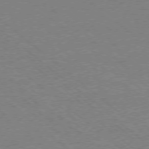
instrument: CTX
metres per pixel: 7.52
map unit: Ap
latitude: -78.0850
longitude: -83.6504
